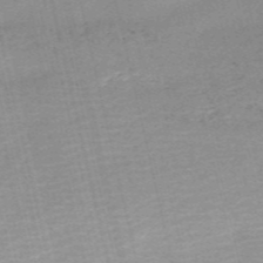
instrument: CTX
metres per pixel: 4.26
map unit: HNb
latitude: -55.2187
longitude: -42.9325
